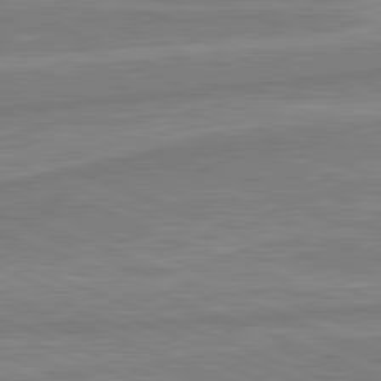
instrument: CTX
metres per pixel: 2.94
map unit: lApd
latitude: 81.9150
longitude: -172.0633
